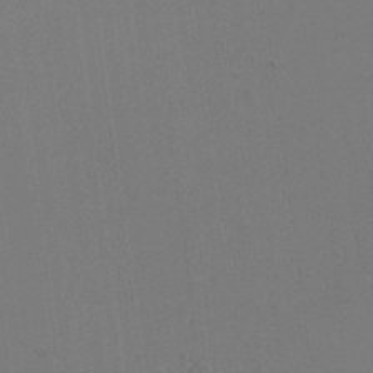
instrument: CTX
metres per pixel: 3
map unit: Aa
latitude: 19.6505
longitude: -140.8380
